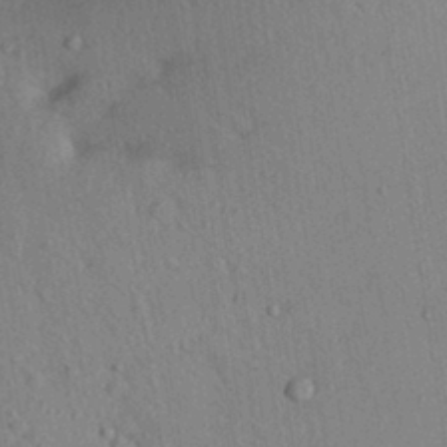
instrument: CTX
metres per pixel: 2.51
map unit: Aa
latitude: 29.2726
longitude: -146.8758
